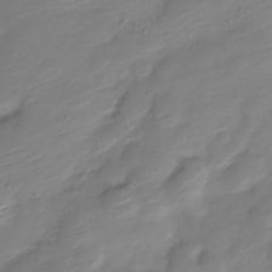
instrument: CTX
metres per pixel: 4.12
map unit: Nve
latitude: -18.5574
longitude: 107.8612
